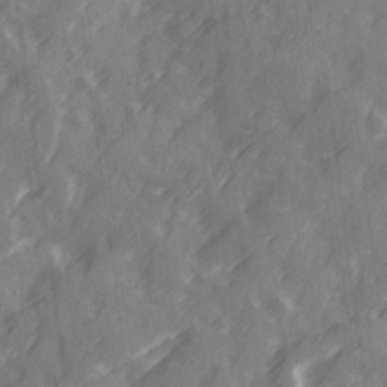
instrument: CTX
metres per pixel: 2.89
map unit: Ave
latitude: 19.6505
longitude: -131.7828
